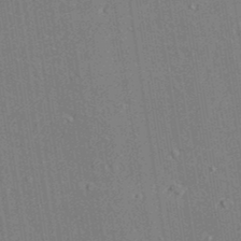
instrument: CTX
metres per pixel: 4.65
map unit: lAvf
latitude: 28.5357
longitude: -109.8394
